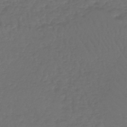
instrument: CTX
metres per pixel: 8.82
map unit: lHb
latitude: -42.8596
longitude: 68.4817
